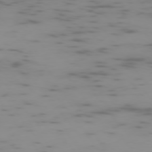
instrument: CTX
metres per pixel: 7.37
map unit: Ap
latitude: -75.6911
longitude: -67.5182
